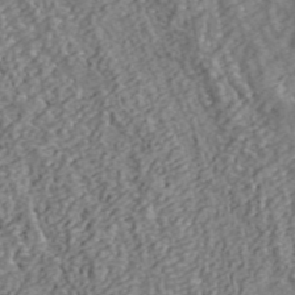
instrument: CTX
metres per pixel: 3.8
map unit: ANa
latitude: 43.4993
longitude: 29.4643
